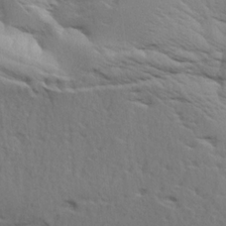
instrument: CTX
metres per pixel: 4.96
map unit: lHvf
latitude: 21.5560
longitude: 141.5021
